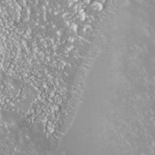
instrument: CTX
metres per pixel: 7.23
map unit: Nhe
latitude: -36.1227
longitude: -91.2726
